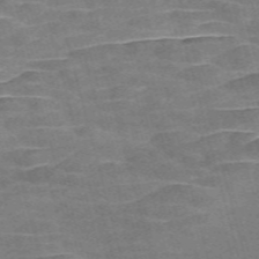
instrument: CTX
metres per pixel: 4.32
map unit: Nve
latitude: -58.5951
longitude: 64.9731
